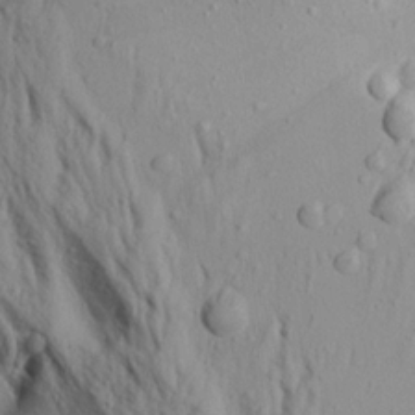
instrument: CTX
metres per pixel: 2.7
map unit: Aa
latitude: 20.0822
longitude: -147.8962
